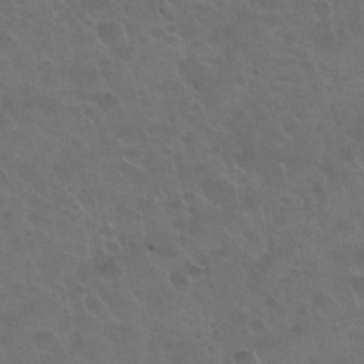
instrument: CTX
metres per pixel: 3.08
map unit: Nhu
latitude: 30.8380
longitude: -54.8380
